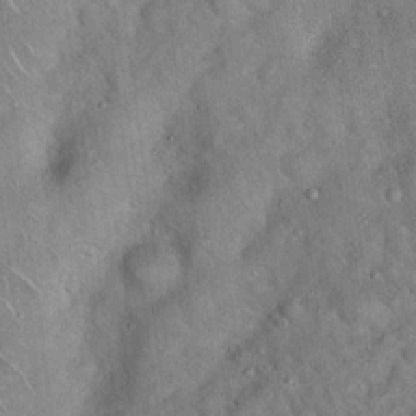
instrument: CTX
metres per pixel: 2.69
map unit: Hto
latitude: 17.8017
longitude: -52.5168
